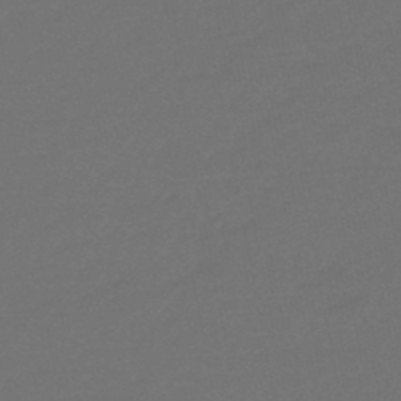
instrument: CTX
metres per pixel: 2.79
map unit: eHb
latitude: -47.8989
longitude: 87.8989
